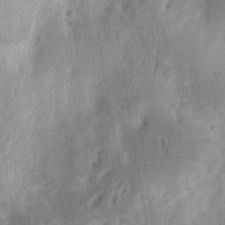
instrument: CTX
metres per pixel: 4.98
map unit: Ht
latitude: 13.5749
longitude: -74.6868
